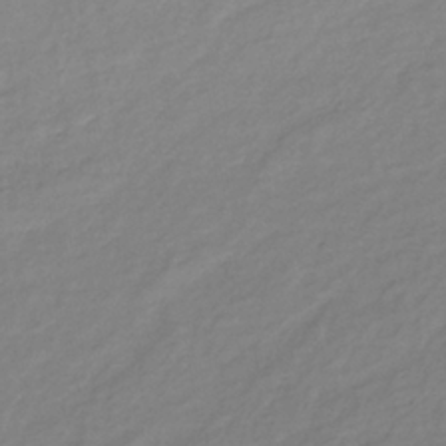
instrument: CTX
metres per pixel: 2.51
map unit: lHb
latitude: -36.9730
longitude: 72.0661
